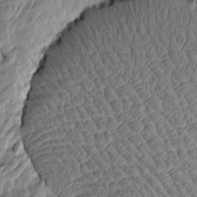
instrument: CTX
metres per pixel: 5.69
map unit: Htu
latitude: -5.3131
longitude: 177.7856
